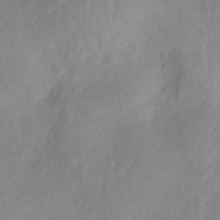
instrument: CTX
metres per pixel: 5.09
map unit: Nhu
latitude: -5.0486
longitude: -81.4426
